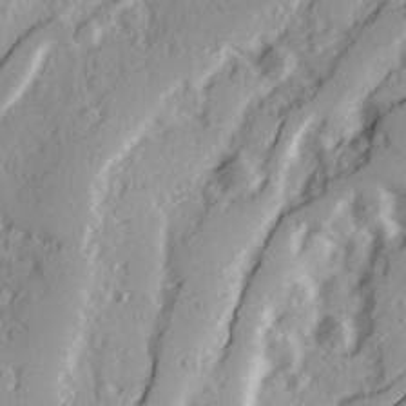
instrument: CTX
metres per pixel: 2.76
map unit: Ave
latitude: 21.7072
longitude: -131.3482
